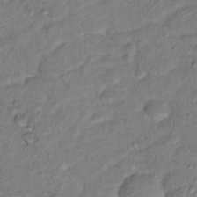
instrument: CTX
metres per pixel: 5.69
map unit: Hto
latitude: 16.6868
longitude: -35.4615
